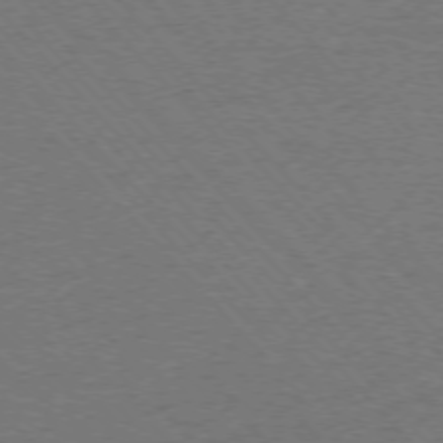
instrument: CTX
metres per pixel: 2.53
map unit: Ap
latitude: -75.9745
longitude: -93.6882
